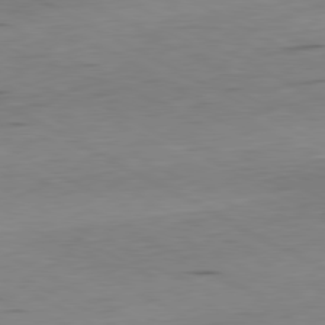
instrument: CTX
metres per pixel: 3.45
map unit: Ap
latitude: -80.9353
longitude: -71.0647
